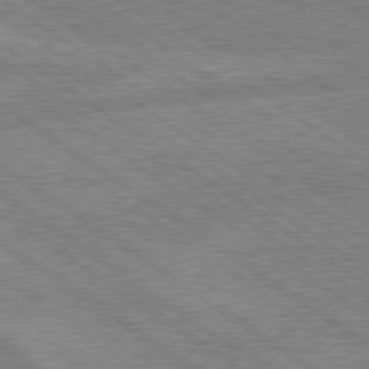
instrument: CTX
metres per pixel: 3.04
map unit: lApd
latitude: 79.2348
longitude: -161.8016
